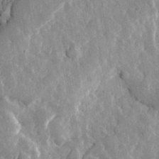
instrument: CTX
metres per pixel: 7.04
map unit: eHh
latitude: 32.0822
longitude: -79.6694
